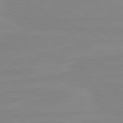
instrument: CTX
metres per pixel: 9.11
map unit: lApd
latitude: 80.7813
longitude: -176.8758
